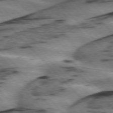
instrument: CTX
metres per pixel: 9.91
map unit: lApd
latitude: 75.9906
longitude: -78.5924
